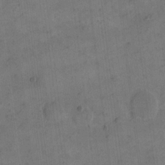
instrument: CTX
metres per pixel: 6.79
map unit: eHh
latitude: 14.1956
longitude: -66.8002
